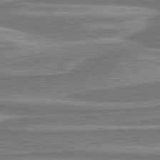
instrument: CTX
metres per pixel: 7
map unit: lApd
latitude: 80.4223
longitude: -178.5168
